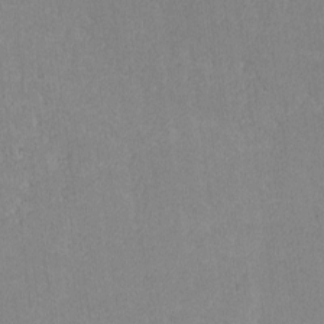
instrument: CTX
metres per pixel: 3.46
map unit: lAvf
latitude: -8.5007
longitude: -113.0836
